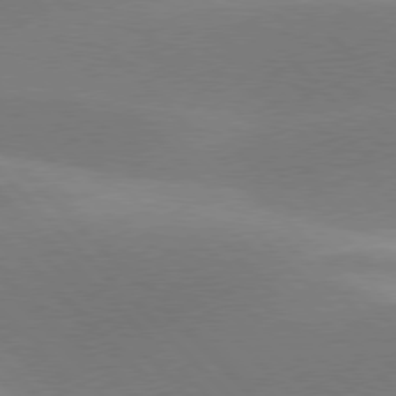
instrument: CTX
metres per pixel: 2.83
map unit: lApd
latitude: 77.6127
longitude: -50.3278
